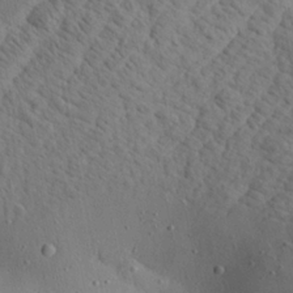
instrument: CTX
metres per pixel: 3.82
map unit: Aa
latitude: 22.3089
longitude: -142.6491
